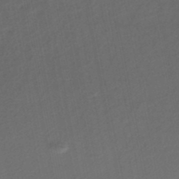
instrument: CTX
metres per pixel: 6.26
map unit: HNhu
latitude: -48.1606
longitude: 100.6140
